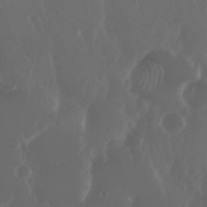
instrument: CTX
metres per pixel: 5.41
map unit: Nhu
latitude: 29.2348
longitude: -57.3670
